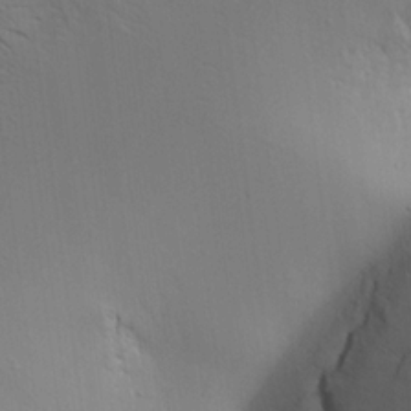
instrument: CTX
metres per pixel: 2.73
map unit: Aa
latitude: 19.1970
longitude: -141.4048
